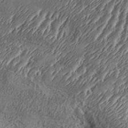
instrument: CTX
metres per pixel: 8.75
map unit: Aa
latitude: 33.7261
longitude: -134.7057
